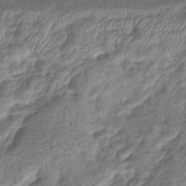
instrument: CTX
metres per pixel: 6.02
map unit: eHb
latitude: -39.5588
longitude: 80.6330
